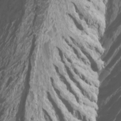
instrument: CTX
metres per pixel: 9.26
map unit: Htu
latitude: -7.7666
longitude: -64.8947
